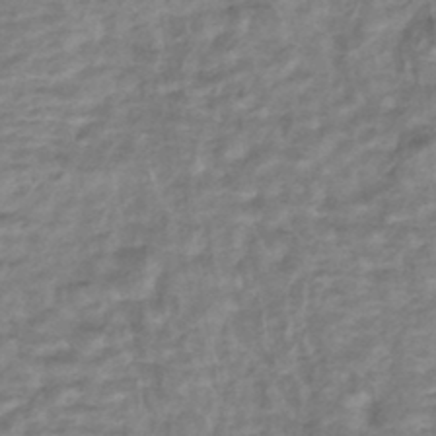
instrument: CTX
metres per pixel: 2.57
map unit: HNhu
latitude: -44.7463
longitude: 102.1417
